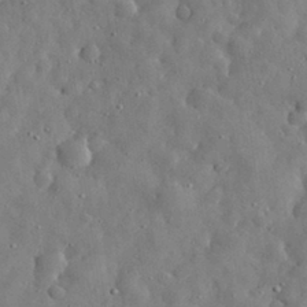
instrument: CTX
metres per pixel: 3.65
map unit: eHh
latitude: 30.6113
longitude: -73.4994
